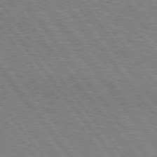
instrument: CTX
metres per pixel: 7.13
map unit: Hpe
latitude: 75.4049
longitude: -149.6316
